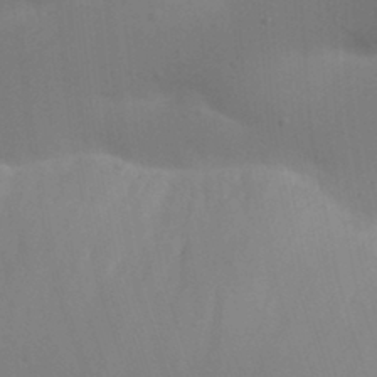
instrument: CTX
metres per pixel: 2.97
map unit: Nhu
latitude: 22.0633
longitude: -73.8017
